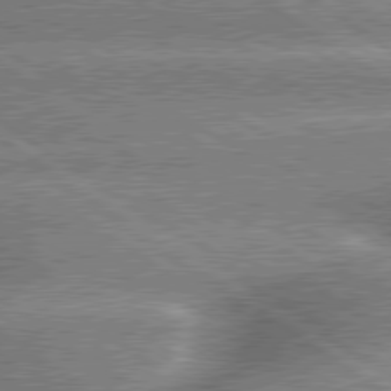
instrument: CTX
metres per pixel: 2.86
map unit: lApd
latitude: 79.7450
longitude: -135.7071
